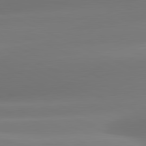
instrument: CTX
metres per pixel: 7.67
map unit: lApd
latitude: 81.3293
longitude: -160.6301
